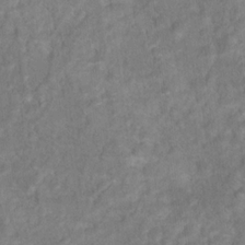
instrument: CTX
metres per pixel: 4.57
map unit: Hto
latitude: 16.8002
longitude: -40.4223
